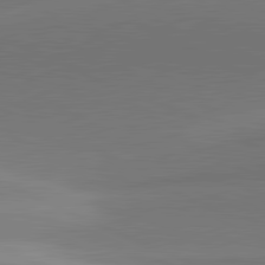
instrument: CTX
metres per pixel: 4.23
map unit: lApd
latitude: 81.7261
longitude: 143.5210
